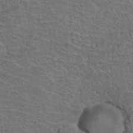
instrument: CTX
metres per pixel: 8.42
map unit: Hto
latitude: 37.3293
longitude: -43.7450
